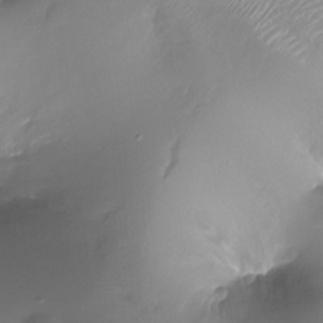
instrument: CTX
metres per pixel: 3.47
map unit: Ht
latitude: -17.0676
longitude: -44.4223
